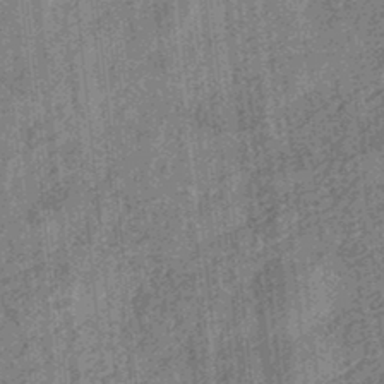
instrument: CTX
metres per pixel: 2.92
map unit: eHb
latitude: -34.4062
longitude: 79.1998
